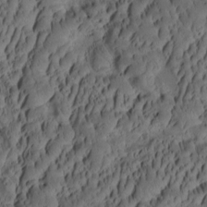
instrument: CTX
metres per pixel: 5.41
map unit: eHh
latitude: -1.5588
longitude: 15.7289
